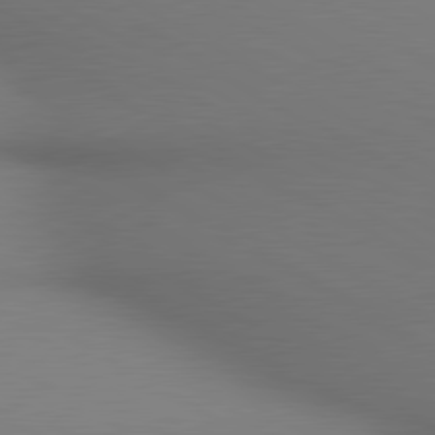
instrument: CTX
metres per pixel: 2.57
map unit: lApd
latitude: 80.4412
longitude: 133.9178
